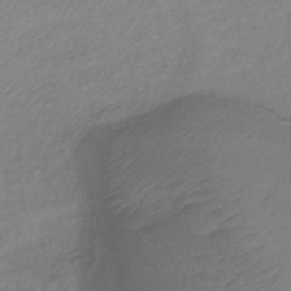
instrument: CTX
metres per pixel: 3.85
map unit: lHb
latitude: -34.5007
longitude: 71.6155
